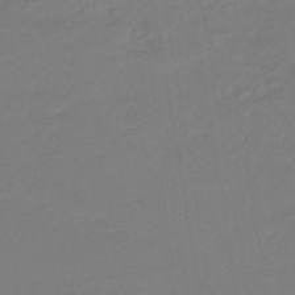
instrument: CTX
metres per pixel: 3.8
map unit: lHb
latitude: -45.3510
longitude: 59.7288
